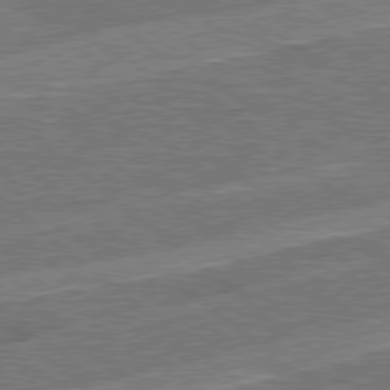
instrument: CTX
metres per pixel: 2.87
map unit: Hpe
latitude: 78.4223
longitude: -158.1578
